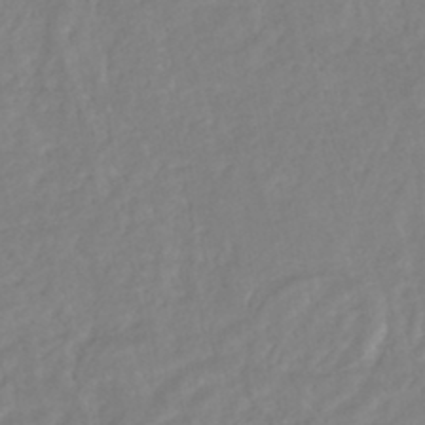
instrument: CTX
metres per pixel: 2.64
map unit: HNhu
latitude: -44.5952
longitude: 103.1998
